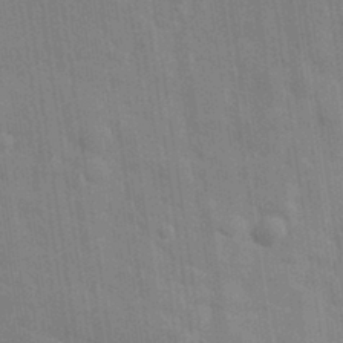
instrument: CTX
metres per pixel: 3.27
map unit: eHh
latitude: 32.5735
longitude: -70.9325
